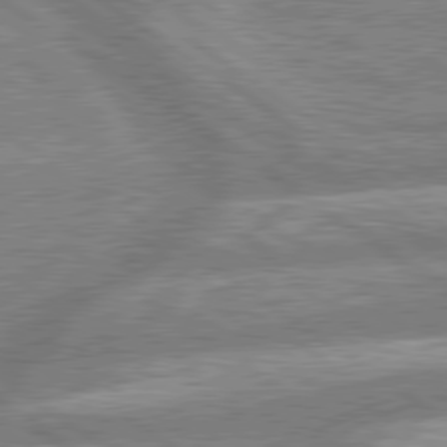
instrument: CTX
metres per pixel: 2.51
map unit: lApd
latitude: 79.3104
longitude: -159.7450
